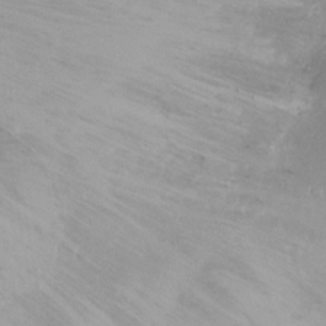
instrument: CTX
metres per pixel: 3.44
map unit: Ht
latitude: -7.6910
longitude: -27.3860
